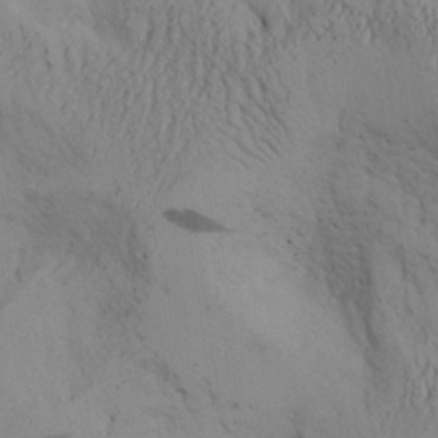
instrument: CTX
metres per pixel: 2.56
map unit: Aa
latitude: 27.7639
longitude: -132.1200
